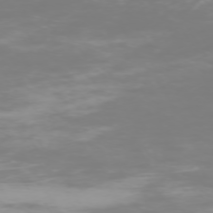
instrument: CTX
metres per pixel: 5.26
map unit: Hpe
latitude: -73.9745
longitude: 4.9730
